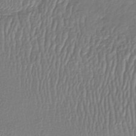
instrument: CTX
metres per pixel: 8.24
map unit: HNhu
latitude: -46.5573
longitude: 103.2943
